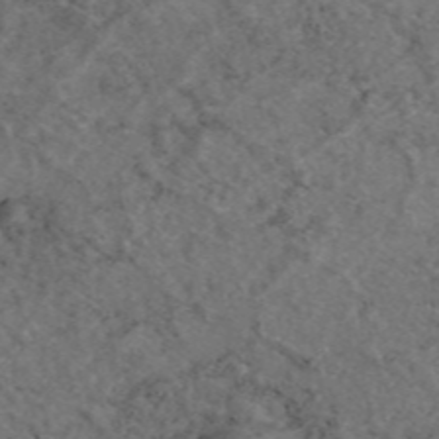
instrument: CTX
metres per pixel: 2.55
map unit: eAb
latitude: 47.0837
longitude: 112.1606
